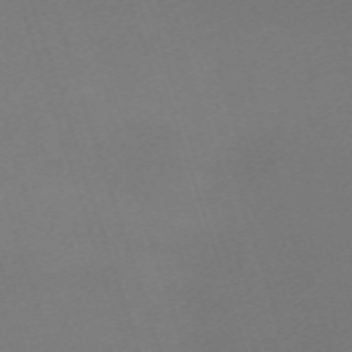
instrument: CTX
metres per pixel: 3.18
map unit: eHh
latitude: -63.4454
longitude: 51.4265
